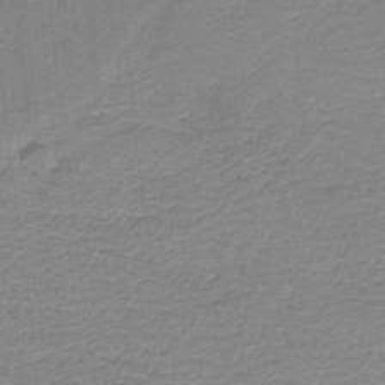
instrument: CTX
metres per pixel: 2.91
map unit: HNb
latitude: -37.2376
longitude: 55.7289
